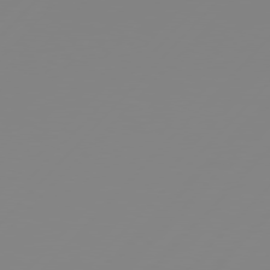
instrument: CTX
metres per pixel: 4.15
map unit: Hpe
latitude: 77.4615
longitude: -139.6127
